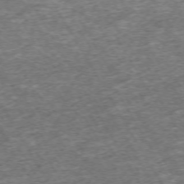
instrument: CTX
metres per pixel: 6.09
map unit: Hpe
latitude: -71.5588
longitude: 13.9178
